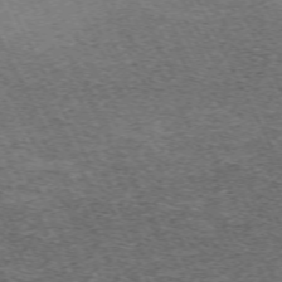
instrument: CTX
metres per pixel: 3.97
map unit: Hpe
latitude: -70.5196
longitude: 11.7100
